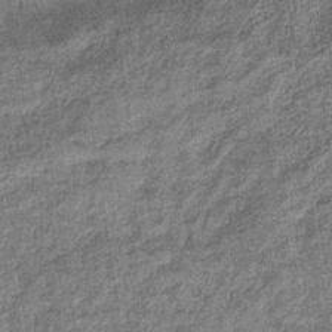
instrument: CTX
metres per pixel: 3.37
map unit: eHb
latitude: -31.6155
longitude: 72.9730
